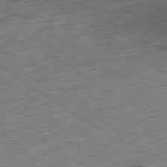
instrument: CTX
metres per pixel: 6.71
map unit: Ap
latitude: -79.8989
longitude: -91.1970
